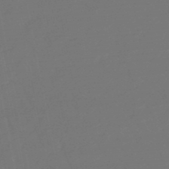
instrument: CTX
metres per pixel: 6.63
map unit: lHb
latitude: -49.5588
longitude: 78.5951
